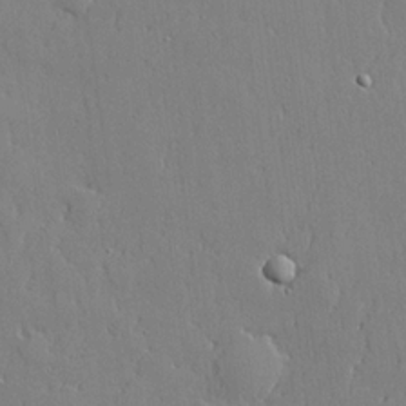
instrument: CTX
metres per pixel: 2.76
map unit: lHvf
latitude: 20.7624
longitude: 143.5210
